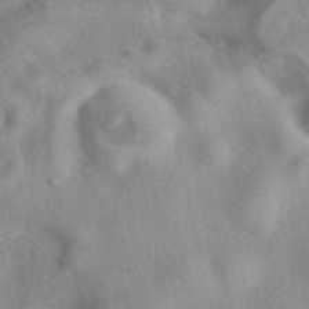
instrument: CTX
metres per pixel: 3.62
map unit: eAb
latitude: 40.0822
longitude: 109.2187
